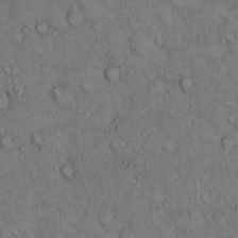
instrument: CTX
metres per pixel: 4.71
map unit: Hto
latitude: 10.2334
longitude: -59.6694
